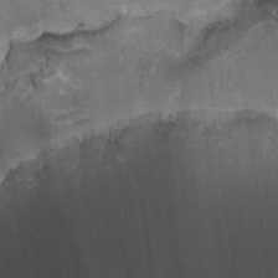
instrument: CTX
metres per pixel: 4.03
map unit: HNhu
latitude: 4.4223
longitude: -3.4426
